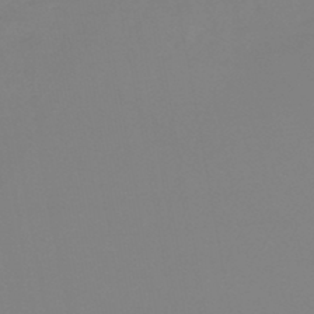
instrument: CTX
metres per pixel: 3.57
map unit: lHb
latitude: -45.3132
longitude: 64.9164
